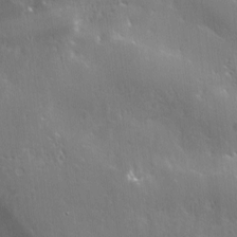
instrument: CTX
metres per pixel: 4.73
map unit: Ave
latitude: 0.6112
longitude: -113.8583
